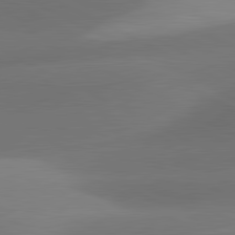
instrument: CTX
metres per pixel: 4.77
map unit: lApd
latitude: 81.2537
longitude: 132.5763
